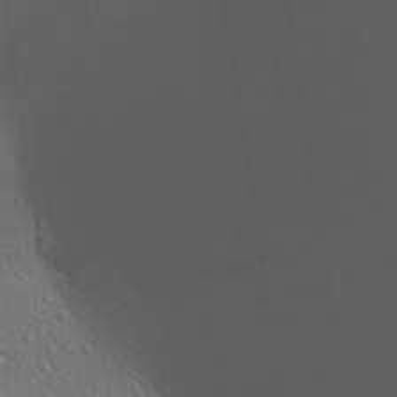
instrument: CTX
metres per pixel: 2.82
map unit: Aa
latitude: 30.1956
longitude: -140.1577
